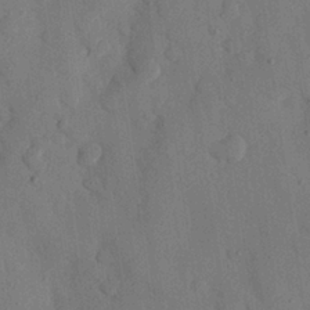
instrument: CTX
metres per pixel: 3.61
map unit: eHh
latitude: 26.7246
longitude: -76.7246
